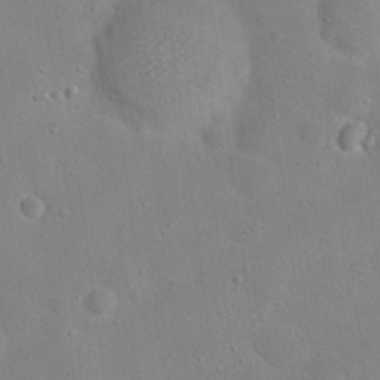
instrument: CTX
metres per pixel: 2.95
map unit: Hto
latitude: 17.3293
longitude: -39.3293
